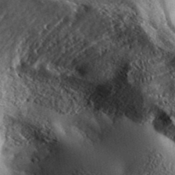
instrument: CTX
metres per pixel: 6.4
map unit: ANa
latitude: 38.8758
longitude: -91.5371
